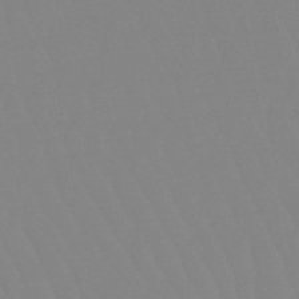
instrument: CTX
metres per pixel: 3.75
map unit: eHb
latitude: -49.8801
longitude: 74.0283
